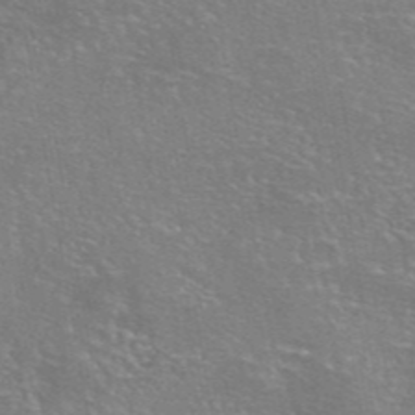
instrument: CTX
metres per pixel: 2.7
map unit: eAb
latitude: 46.0255
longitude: 106.5574
